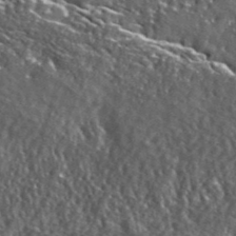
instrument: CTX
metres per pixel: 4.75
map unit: lHvf
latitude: 41.9150
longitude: -90.1389
